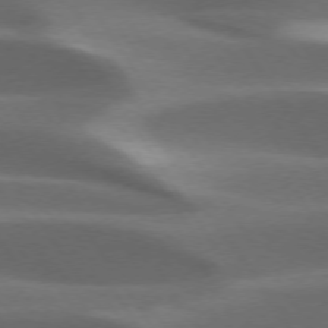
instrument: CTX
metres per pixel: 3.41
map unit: lApd
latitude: 73.5560
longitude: -52.5357
